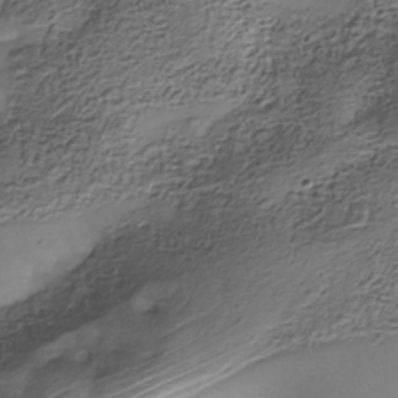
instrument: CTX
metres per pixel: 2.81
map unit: Nhe
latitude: -38.1417
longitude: -116.7813
